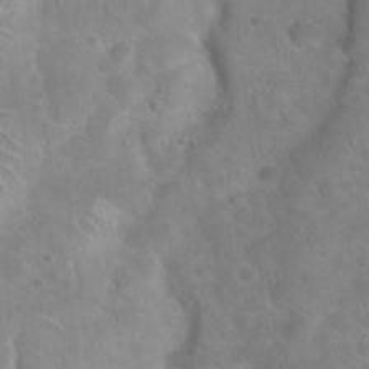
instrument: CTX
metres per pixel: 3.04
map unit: Hto
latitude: 22.4034
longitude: -50.6301
